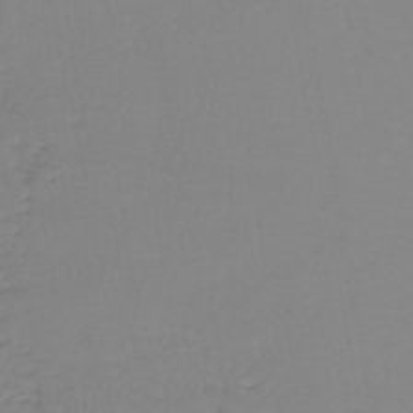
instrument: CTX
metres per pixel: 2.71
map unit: lHb
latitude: -45.0486
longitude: 62.5762
